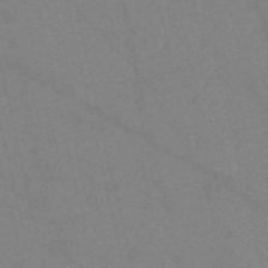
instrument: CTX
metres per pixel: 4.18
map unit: HNb
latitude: -55.0676
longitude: -38.1767
